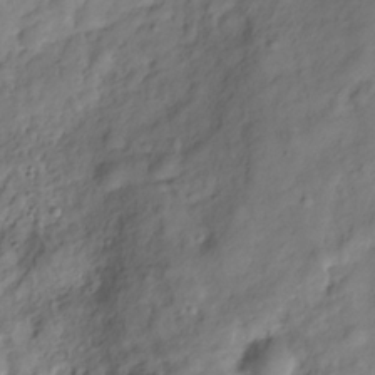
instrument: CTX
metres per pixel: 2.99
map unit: Hve
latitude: -29.4077
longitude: 93.4643
